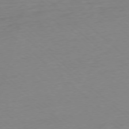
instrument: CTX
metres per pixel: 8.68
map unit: Ap
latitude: -77.6722
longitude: -96.9891
